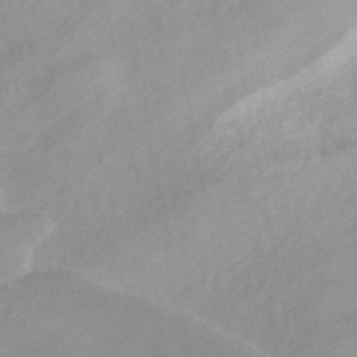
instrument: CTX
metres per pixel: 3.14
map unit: ANa
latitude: 45.3292
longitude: 24.3117
